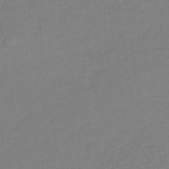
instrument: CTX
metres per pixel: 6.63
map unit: lHb
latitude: -35.0108
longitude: 64.4629
